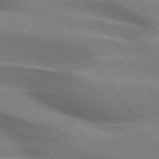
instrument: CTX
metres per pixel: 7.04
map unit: lApd
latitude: 74.7057
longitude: -63.8584
